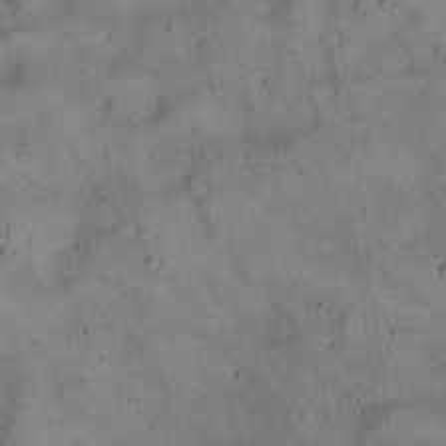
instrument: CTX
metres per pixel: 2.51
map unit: eHh
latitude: 20.5735
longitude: -59.9717
